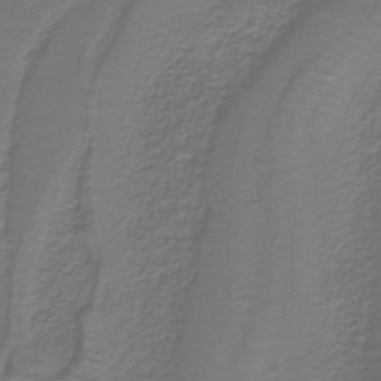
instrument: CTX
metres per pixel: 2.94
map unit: lHb
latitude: -39.4832
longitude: 53.6910
